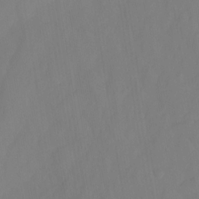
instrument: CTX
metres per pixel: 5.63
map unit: Nhu
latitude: -13.5588
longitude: -51.6316
